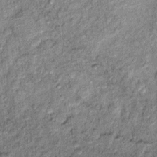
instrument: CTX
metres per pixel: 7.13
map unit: Ht
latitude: 11.7072
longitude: -37.7260
